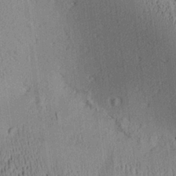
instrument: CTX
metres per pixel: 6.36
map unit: Aa
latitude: 26.8002
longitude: -134.7246
